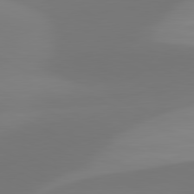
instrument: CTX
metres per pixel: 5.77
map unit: lApd
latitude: 81.4615
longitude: 128.2551
